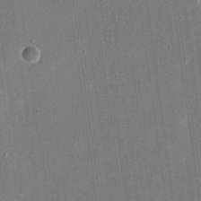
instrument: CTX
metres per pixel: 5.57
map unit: eHh
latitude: 18.3845
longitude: -70.2711
